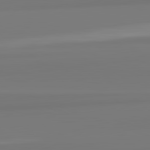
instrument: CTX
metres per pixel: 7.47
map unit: lApd
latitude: 82.6490
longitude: 173.3698
